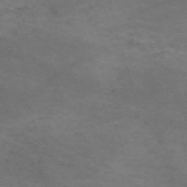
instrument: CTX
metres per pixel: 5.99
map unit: Nve
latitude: -59.2375
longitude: 58.9352
